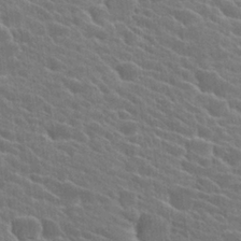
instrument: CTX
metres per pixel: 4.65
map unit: Hto
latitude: 24.7435
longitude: -40.9513
